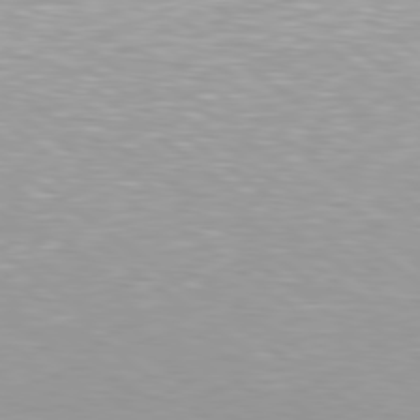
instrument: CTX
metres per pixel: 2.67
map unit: Hpe
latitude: 79.5371
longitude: -128.7246
